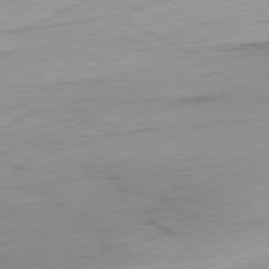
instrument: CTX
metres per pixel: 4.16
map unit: Ap
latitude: -78.4062
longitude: -78.0444
